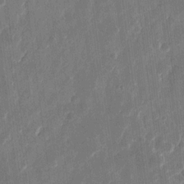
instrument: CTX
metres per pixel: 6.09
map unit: eHh
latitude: 11.7261
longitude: -70.1389
